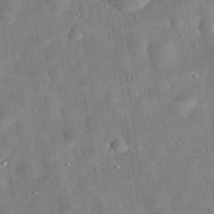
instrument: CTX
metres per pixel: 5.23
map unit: eHh
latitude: 32.5168
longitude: -75.1214
